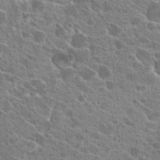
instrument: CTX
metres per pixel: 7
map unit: Hto
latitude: 24.3467
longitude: -39.9339
